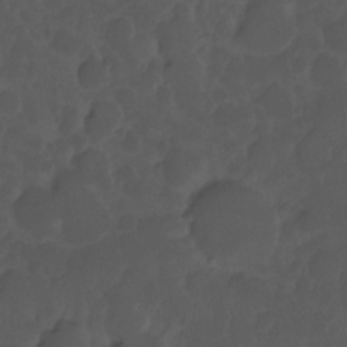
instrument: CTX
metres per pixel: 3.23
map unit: Hto
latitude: -7.8422
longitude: -45.4804
